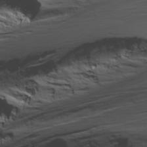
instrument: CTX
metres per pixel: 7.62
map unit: Ave
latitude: 17.9528
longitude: -133.7639
